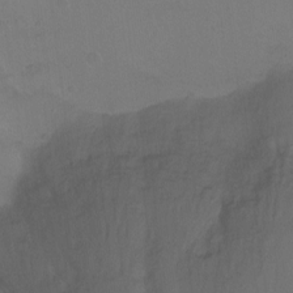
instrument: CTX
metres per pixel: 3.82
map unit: Hto
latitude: -10.5574
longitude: -37.6316
